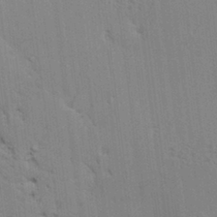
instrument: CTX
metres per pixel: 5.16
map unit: lAvf
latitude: 24.8380
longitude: -111.9717
